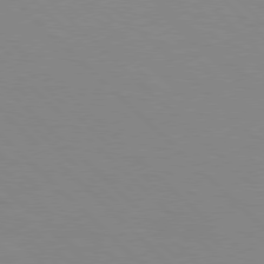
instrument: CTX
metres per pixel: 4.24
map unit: Hpe
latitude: 77.3481
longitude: -161.0269
